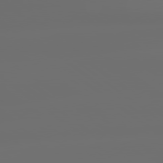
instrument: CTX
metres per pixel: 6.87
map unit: lApd
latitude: 79.3860
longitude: -138.4034
